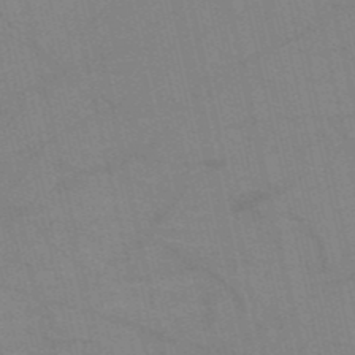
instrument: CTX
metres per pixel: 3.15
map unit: HNb
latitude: -53.3131
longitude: -46.9703
